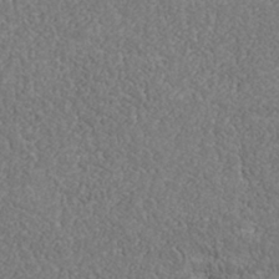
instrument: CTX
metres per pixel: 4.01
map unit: Nhu
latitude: -40.0661
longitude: -84.1200
